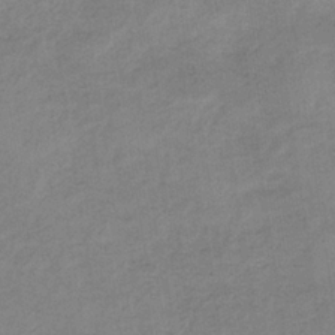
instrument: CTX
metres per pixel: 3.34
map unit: HNb
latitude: -32.8597
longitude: 63.3698
